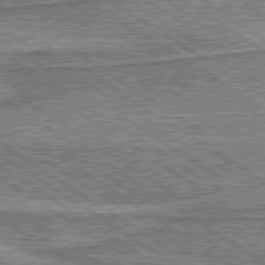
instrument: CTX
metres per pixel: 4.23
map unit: lApd
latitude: 80.0633
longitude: 173.3132
